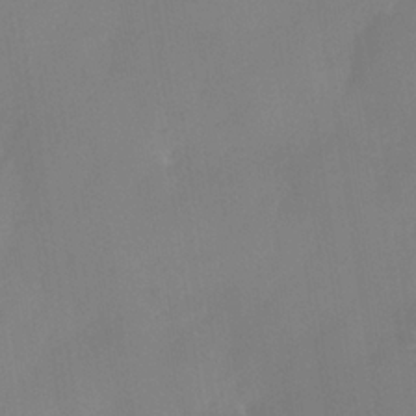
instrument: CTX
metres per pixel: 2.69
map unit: Nhe
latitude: -36.6896
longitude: -113.2537
